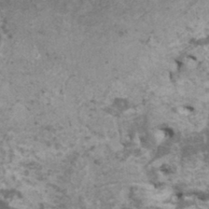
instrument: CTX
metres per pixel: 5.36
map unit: HNhu
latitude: -0.3307
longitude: 2.8407
